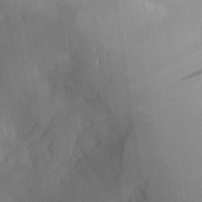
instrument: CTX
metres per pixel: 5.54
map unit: Aa
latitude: 27.2348
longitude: -132.9136
